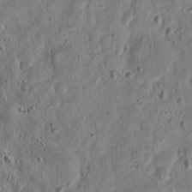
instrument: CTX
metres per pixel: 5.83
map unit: eHh
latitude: 11.2348
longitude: -73.5938
